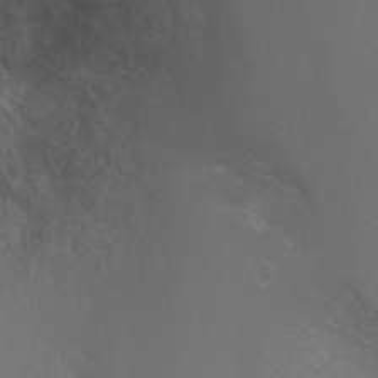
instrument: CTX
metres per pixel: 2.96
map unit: Ht
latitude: 2.3089
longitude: -28.3467
